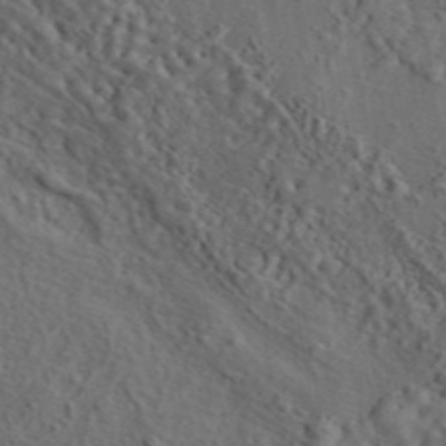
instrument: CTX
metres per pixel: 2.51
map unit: eAb
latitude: 43.5938
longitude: 114.9730
